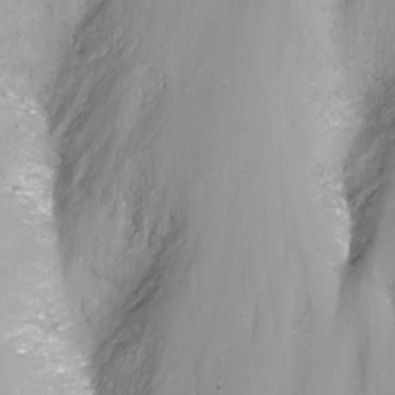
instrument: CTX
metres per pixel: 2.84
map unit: Nhu
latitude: -10.0661
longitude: -76.1200
